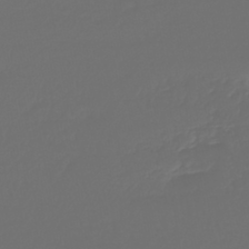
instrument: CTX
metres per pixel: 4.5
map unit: lHb
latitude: -43.6154
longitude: 60.7085
